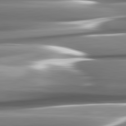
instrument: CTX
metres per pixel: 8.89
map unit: lApd
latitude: 82.4412
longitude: -141.3292
